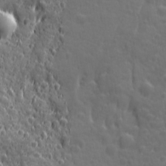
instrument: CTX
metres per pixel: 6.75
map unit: Ave
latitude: 12.4034
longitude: -104.5357
